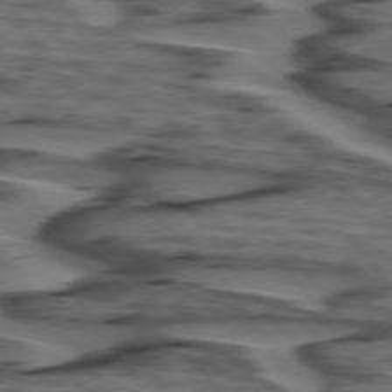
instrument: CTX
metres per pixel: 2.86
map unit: lApd
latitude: 75.4804
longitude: -71.6127
